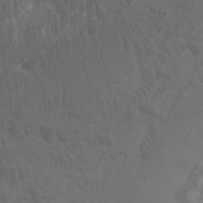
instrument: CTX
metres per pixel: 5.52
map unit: Htu
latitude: -7.1431
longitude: -49.0458
